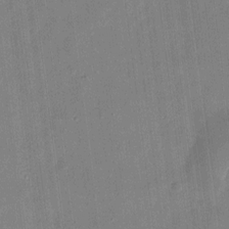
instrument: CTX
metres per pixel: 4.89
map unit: eHh
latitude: 10.4979
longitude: -70.1011
